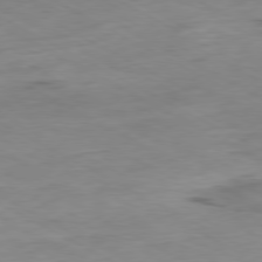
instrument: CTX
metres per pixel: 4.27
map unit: Ap
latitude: -80.1984
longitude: -76.5734
